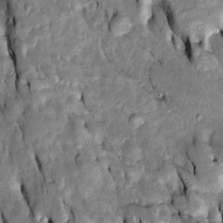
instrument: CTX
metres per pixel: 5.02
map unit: Htu
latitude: -6.9919
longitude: 144.1228
